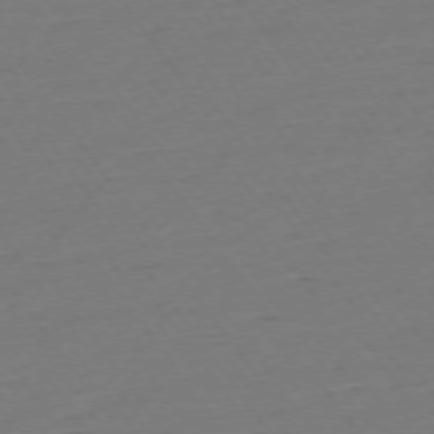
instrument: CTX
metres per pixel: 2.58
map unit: Ap
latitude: -74.7652
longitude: -80.7435
